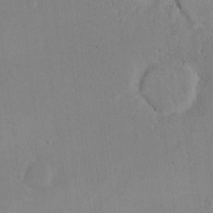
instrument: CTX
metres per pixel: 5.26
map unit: eHh
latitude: 16.1956
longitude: -67.2537
